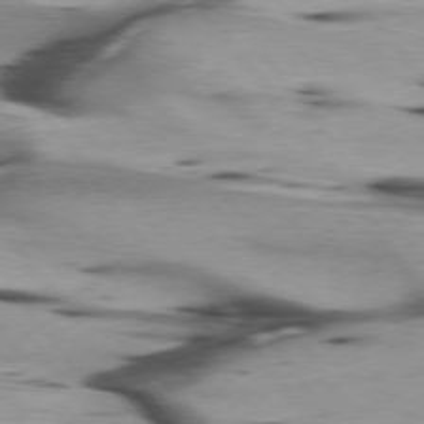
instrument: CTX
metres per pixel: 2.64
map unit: lApd
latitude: 75.8394
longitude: -64.7435
